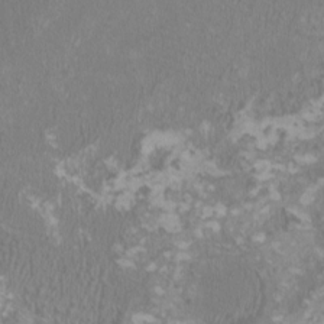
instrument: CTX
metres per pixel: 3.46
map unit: HNhu
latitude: 1.2159
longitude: -1.2348
